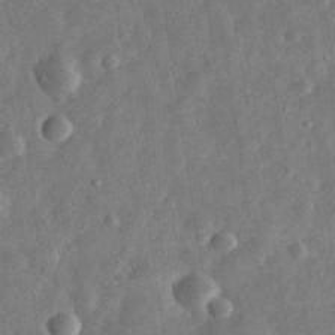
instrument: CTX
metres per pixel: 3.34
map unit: eHh
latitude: 32.1011
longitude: -75.2537
